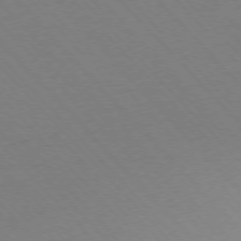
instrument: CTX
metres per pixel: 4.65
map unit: Ap
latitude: -76.7274
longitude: -86.2144
